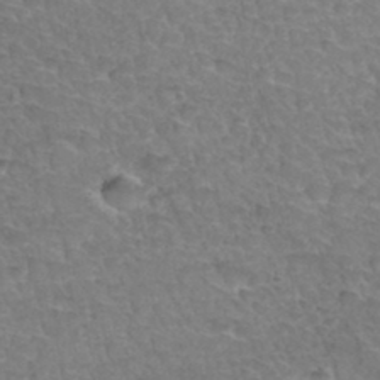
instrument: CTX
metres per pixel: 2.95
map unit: Hto
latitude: 34.9513
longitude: -46.8191
